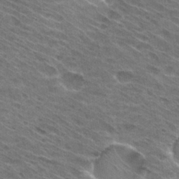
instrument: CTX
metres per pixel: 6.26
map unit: Hto
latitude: 30.6491
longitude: -44.9513
